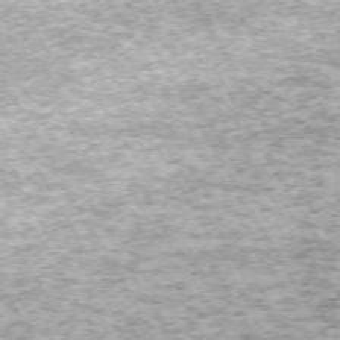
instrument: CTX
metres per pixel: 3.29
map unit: Hpe
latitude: -71.2754
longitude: 14.1039
